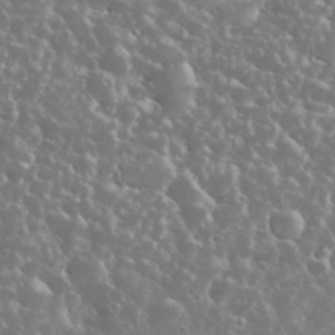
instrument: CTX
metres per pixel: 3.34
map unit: eHh
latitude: 34.7057
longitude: -61.3670
